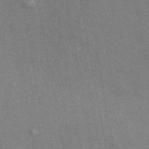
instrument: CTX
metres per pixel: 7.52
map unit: ANa
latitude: 48.2334
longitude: -75.2726
